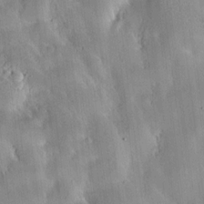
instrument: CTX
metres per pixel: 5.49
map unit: HNhu
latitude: 10.8758
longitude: 9.2754
